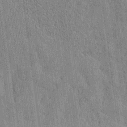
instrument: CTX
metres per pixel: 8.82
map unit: Htu
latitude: -8.5007
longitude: 176.5952
